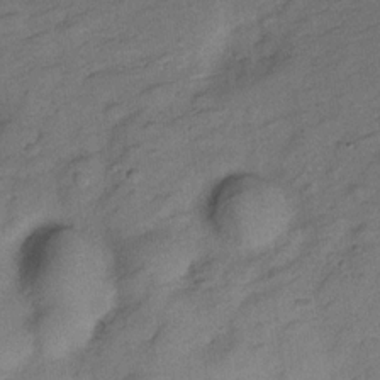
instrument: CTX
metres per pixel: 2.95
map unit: Hve
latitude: -27.9745
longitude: 92.3495
